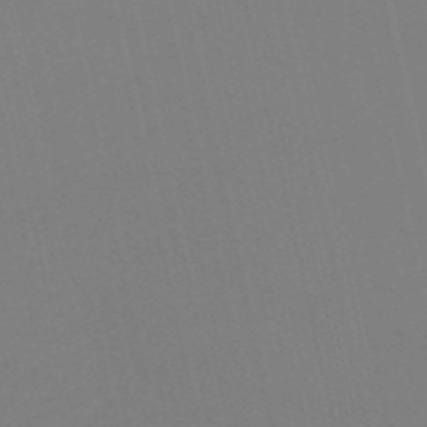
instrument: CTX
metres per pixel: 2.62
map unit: HNb
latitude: -53.8611
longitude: -36.4601
